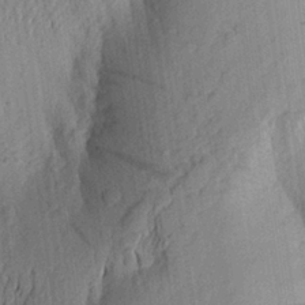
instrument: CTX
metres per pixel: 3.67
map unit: Aa
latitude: 24.6868
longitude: -148.9892
